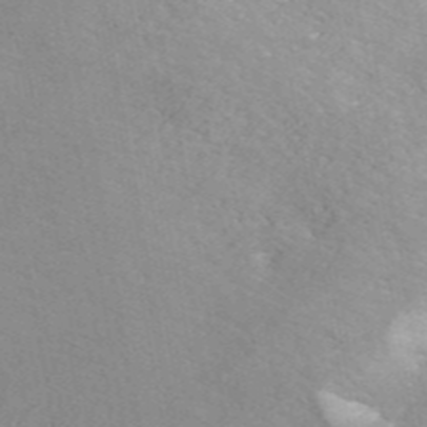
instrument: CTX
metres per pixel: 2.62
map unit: ANa
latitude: 44.8569
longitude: 38.8975
